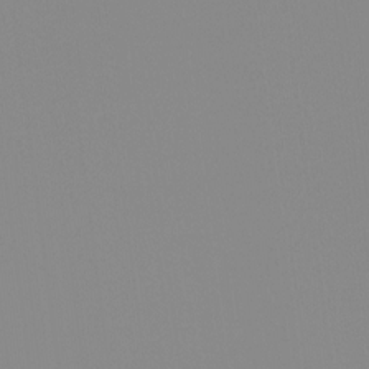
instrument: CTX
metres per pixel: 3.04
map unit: Ht
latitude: -12.9353
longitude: -49.8961
